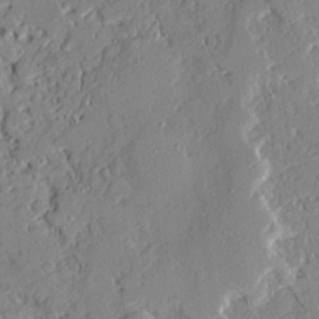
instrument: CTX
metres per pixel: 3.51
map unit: Ave
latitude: 21.8584
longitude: -128.6490
